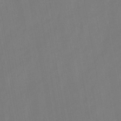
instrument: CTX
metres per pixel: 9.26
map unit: HNb
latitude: -44.7841
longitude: -38.7624
